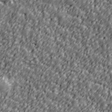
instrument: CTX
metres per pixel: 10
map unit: Ave
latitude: 41.1970
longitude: -113.3482
